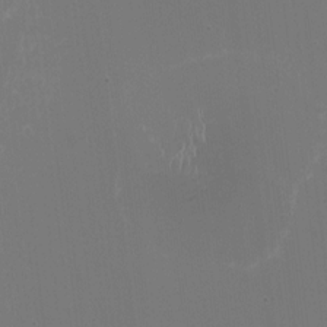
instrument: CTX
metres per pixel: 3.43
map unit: HNhu
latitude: -1.9745
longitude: -5.9339
